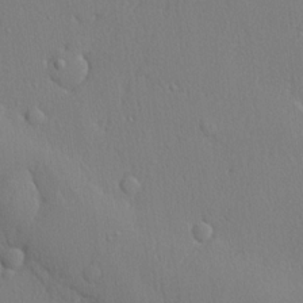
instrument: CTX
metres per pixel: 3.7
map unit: lHvf
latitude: 21.3104
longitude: 141.9178
